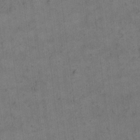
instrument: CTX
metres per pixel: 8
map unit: eHh
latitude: 14.2523
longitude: -66.7435
